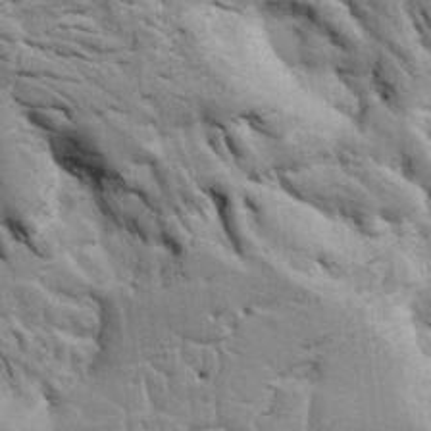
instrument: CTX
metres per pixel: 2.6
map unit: Htu
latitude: -3.5210
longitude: 150.7652
